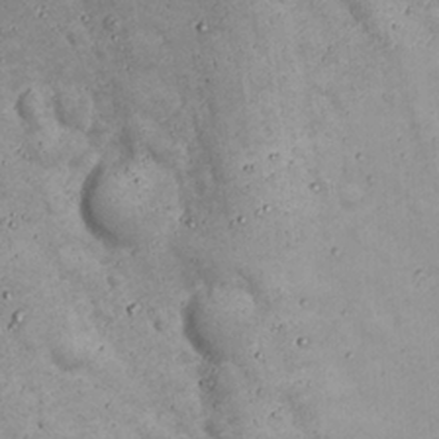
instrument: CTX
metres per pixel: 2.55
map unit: Nhu
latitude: 22.3656
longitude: -66.6868
